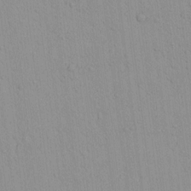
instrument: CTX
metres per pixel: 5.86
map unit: lAvf
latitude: 8.4412
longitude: 167.6155
